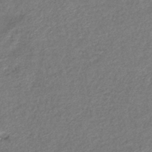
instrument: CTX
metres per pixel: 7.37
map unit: eHb
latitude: -39.4266
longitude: 78.2172
